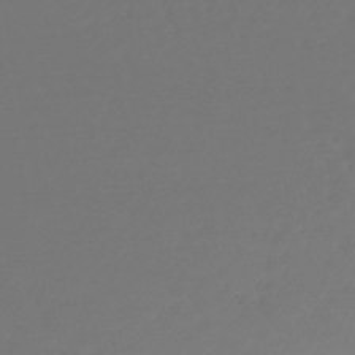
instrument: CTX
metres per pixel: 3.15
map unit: lHb
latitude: -43.6910
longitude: 62.6707
